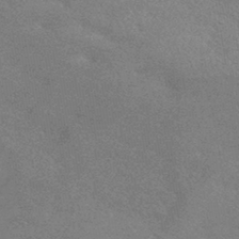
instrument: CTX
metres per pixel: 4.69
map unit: HNhu
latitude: -42.6518
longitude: 92.4818
